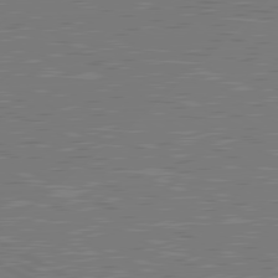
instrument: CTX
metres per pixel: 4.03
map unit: lApd
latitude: 80.8569
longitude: 118.8975
